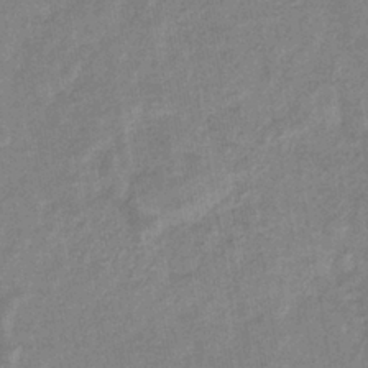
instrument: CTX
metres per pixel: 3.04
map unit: eHb
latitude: -34.8975
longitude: 74.5574
